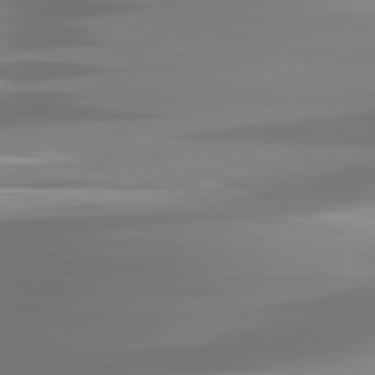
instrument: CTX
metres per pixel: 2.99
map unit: lApd
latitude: 81.3104
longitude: -139.0647
